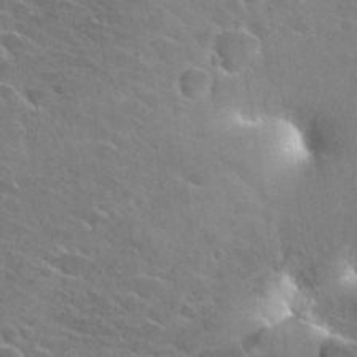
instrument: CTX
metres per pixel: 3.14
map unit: Hto
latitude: 25.5182
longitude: -41.5749
